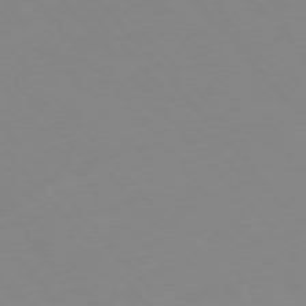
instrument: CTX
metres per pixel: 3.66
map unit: Hpe
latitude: -76.3873
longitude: -19.8394
